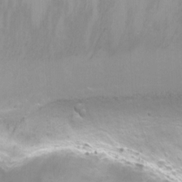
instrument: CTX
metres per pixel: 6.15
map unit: Ht
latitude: -9.8233
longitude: -27.9339
